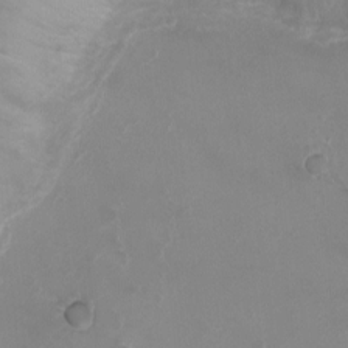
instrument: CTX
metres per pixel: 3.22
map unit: Ht
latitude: -1.6344
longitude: -18.7246
